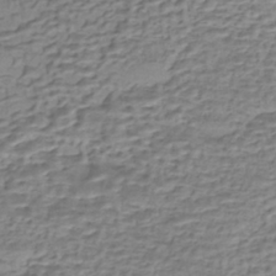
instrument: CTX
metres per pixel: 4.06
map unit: eHh
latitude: -43.4076
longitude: 119.9556
